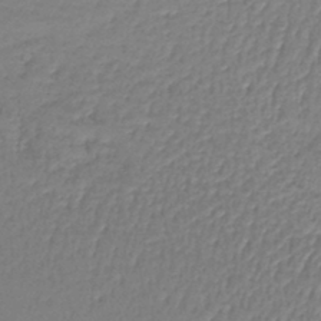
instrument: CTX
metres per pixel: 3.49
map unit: lHb
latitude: -42.8030
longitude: 59.1242
